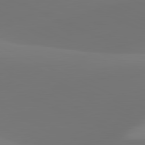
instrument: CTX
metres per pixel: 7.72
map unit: lApd
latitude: 81.8205
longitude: 128.6708
